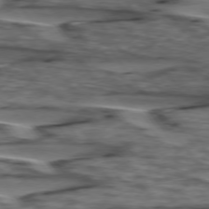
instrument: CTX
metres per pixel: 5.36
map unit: lApd
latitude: 75.6316
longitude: -71.5749
